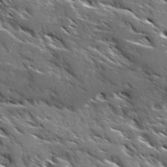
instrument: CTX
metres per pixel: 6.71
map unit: Ave
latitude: 17.2915
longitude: -129.8016
